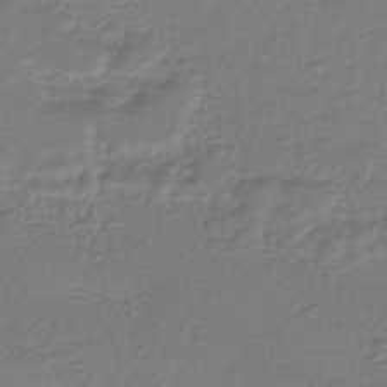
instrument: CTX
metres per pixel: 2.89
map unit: HNhu
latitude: -45.8233
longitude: 96.4062
